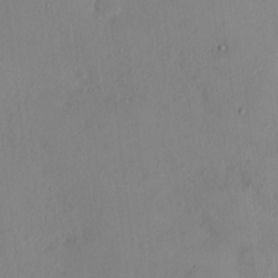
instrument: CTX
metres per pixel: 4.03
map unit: HNhu
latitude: 6.8947
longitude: 6.3117
